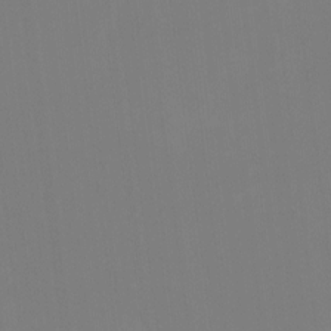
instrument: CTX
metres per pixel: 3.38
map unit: HNhu
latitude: -1.4644
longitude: -5.4426
